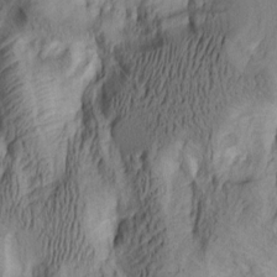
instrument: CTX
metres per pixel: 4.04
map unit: lAa
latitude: 5.6883
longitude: -113.9528
